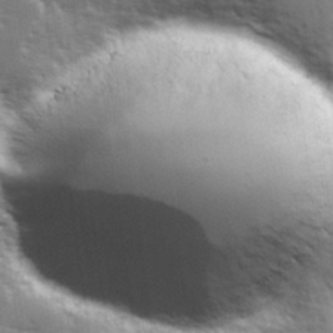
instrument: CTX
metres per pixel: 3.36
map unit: Hve
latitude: 28.6112
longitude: 148.1039
